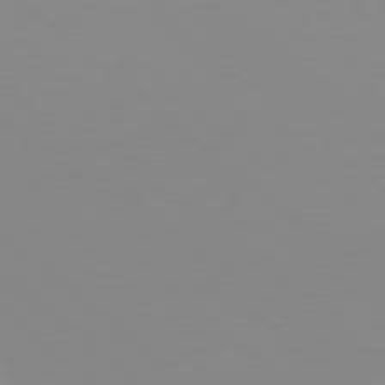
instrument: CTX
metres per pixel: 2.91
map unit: Hpe
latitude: 78.4601
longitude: -172.3845
